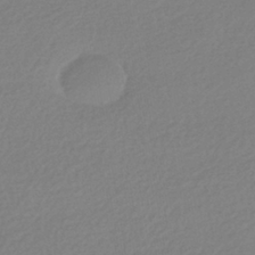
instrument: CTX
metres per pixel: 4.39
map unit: HNhu
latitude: -41.0108
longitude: 94.5762
